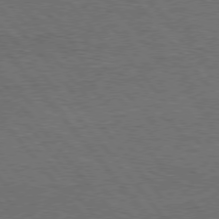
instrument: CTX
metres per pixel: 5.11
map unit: Hpe
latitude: 75.8583
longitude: -157.0836
